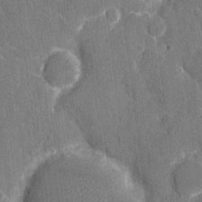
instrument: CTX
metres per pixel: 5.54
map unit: eHh
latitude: 7.7827
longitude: -68.1767
